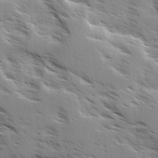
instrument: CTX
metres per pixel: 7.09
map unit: Ave
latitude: 0.7246
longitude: -110.4601
